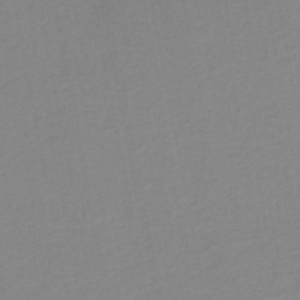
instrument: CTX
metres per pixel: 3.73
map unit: HNb
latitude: -50.3684
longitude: -50.2333
